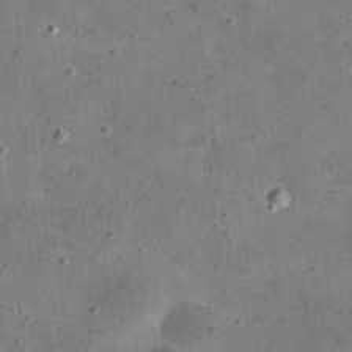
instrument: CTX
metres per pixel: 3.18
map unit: eHh
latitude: 21.3293
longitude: -66.1955
